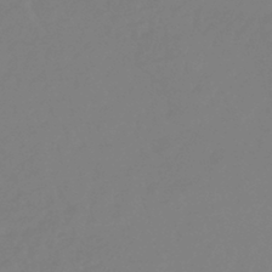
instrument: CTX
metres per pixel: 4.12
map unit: lHb
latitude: -42.2361
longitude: 75.5777
